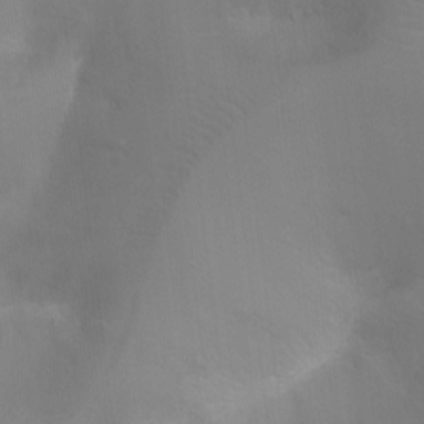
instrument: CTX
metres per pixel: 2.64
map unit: Ht
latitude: -4.2928
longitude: -28.6868
